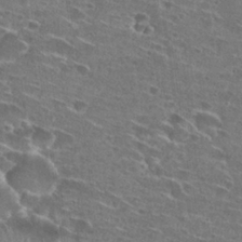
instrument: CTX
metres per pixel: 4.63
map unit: Hto
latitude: 26.8380
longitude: -46.0255
